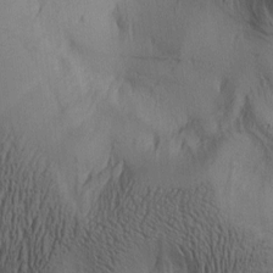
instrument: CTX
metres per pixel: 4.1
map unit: lAa
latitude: 5.8016
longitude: -114.0633
